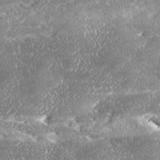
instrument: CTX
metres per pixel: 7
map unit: Ave
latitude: 17.7828
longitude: -137.2726
